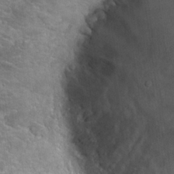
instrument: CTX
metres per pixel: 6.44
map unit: Hto
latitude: 21.3293
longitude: -41.7827
